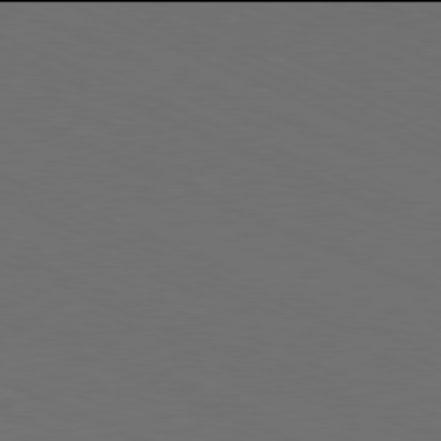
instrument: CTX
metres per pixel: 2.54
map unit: Hpe
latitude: -82.0094
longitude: 20.0850
